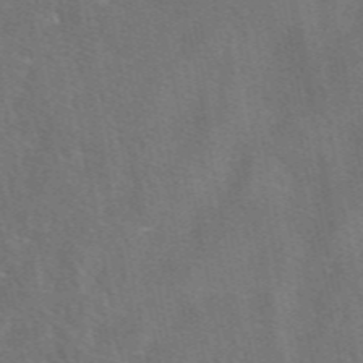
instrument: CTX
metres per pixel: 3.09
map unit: eAb
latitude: 49.9339
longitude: 119.2187
